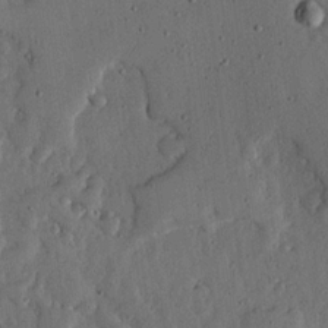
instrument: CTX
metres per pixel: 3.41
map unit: lHvf
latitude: 19.6127
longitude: -115.7827
